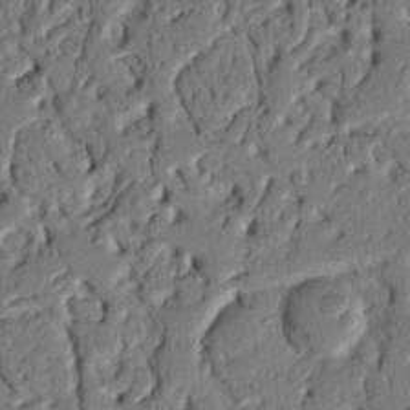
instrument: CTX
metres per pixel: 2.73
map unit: Nhu
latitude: 20.5357
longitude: -78.1011
